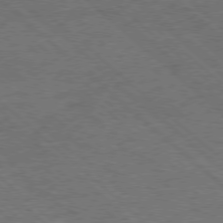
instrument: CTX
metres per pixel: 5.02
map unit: Hpe
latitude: -78.6140
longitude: 16.7275
